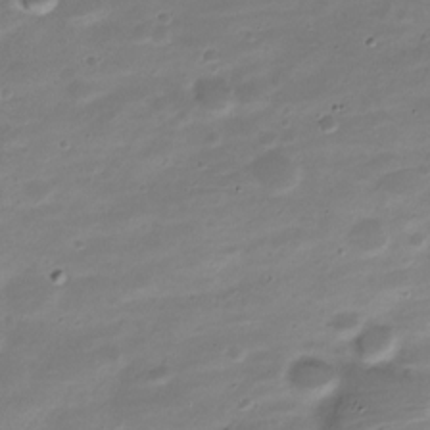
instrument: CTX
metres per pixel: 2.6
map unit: Nve
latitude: -21.7477
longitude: 104.4251
